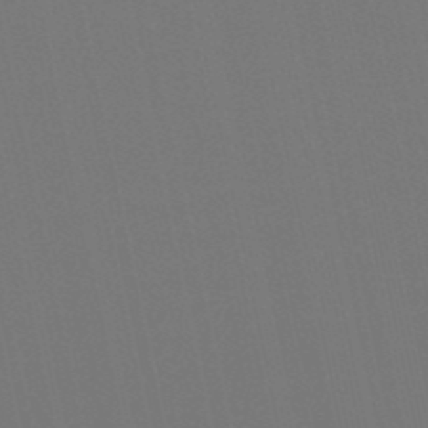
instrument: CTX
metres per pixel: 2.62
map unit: lHb
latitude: -49.8234
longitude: 75.3510
